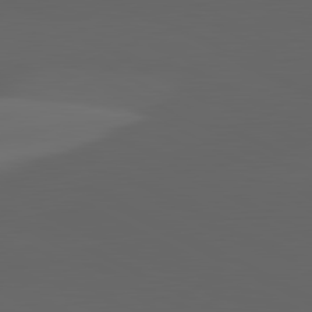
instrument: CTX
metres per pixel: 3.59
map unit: lApd
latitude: 82.1199
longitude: 130.5951
